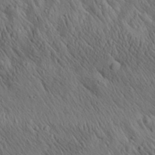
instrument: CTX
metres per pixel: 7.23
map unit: Aa
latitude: 26.1767
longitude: -141.3292
